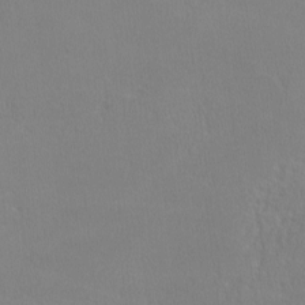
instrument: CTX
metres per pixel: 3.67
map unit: lHvf
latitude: -12.3873
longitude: -99.9339
